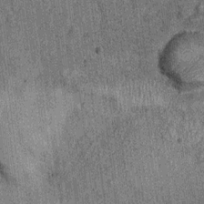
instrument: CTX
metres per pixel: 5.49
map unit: Ht
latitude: 8.8758
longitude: -37.5560
